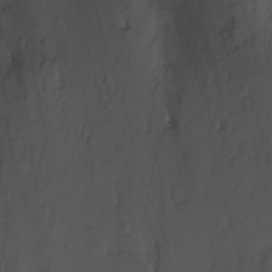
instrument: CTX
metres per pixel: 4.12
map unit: Ht
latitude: -3.8044
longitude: -29.1025
